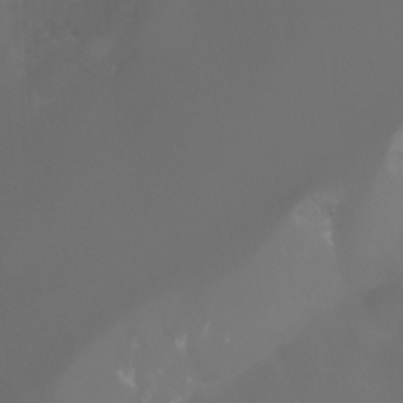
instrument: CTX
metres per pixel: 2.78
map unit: Aa
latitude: -6.6896
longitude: -72.6680
